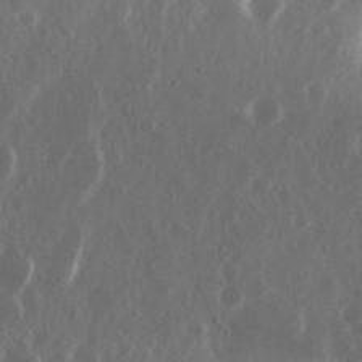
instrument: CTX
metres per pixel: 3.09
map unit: Nhu
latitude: 29.5371
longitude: -58.0633
